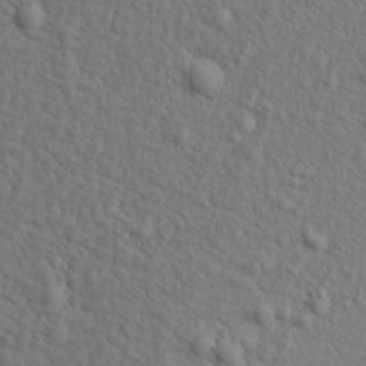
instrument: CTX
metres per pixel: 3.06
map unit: Aa
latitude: 15.5560
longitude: -141.8016
